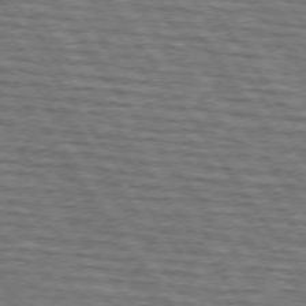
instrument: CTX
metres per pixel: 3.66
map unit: lApd
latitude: 74.6302
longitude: -73.1404
